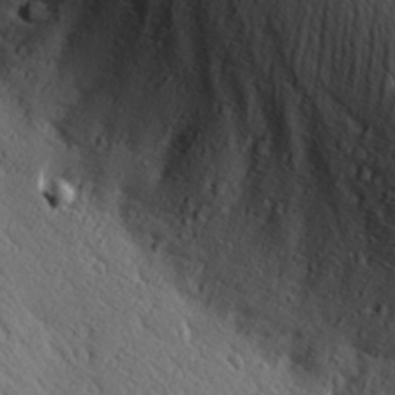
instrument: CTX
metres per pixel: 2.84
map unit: Hve
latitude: 24.3089
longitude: -97.5182
